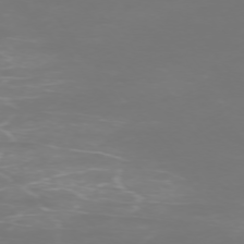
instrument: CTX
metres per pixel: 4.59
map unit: Ap
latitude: -74.8030
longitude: -76.7624
